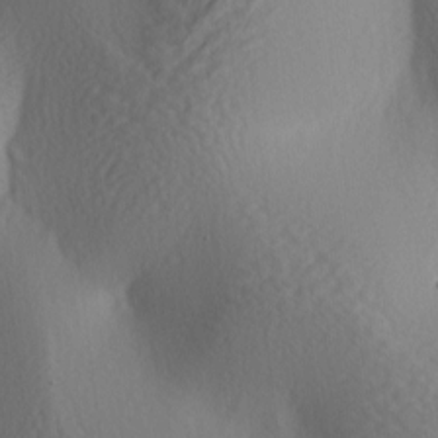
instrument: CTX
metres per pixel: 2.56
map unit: lAa
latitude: -4.5196
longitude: -123.4426
